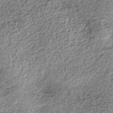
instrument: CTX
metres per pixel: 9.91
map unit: lHb
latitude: -36.0661
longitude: 67.8990
